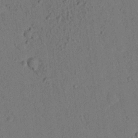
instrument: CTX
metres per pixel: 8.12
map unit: lHvf
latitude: 14.1578
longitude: 178.1605
